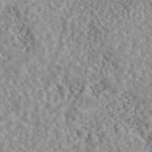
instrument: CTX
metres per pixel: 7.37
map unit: eAb
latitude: 44.2144
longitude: 116.8974
